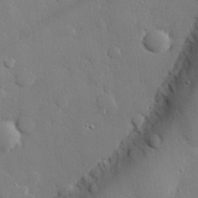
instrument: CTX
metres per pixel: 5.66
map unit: eHh
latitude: 28.2144
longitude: -81.3104
